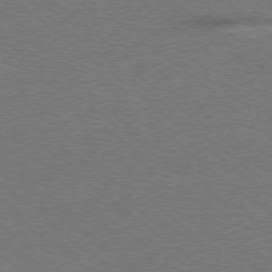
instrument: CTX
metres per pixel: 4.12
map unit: Ap
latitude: -78.7841
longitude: -101.2159
